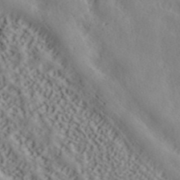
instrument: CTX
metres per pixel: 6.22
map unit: ANa
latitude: 41.6504
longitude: 55.1620
